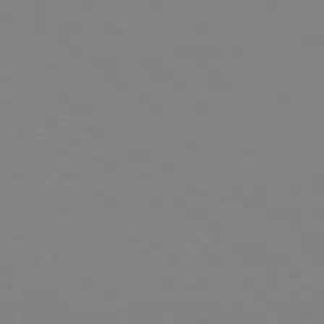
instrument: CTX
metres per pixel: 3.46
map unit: Ap
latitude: -78.1416
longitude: -91.0647
